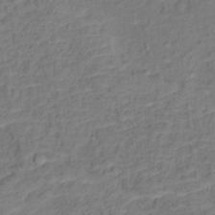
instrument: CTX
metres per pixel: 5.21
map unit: Ht
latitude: 12.1767
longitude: -40.1010
